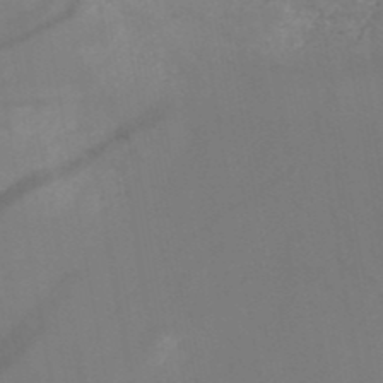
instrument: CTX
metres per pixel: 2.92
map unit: HNb
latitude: -50.8597
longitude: -44.6112
